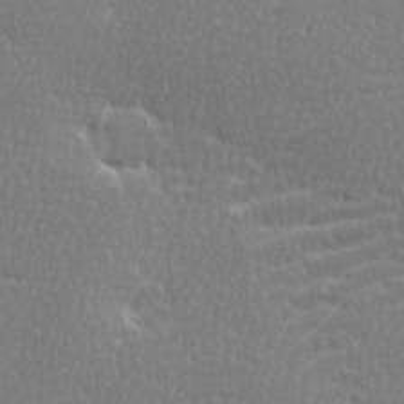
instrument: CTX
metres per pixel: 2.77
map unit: Ave
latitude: -0.2362
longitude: -115.0080
